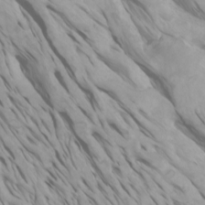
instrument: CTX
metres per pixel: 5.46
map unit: Htu
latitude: -4.3873
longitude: -73.2915
